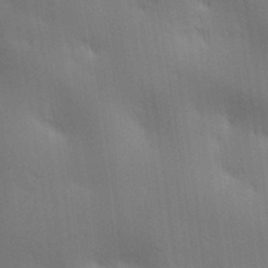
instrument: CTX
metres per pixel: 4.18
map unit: lAa
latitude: 11.4993
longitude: -108.1011
